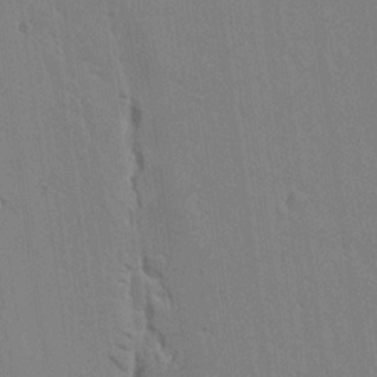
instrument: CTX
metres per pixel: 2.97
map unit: lAvf
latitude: 14.8380
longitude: -126.8191
